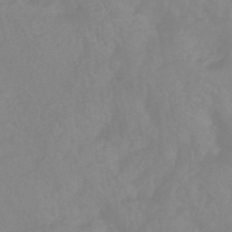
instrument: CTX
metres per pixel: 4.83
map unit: eHb
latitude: -45.4077
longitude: 84.7652
